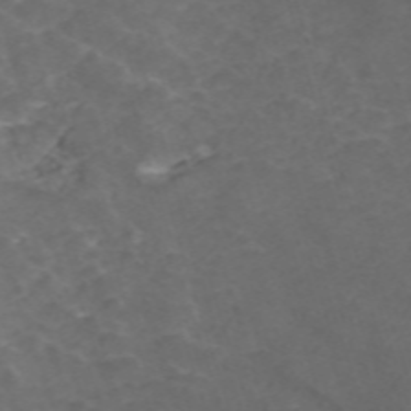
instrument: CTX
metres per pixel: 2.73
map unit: ANa
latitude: 42.5168
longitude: 33.2376
